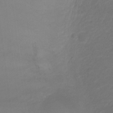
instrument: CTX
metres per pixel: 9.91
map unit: Ht
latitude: 1.4237
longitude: -34.8002
